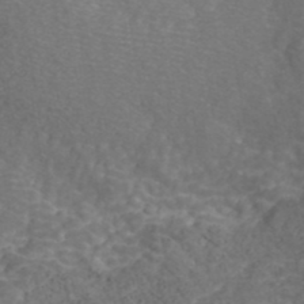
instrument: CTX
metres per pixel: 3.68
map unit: ANa
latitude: 41.7638
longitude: 27.5210
